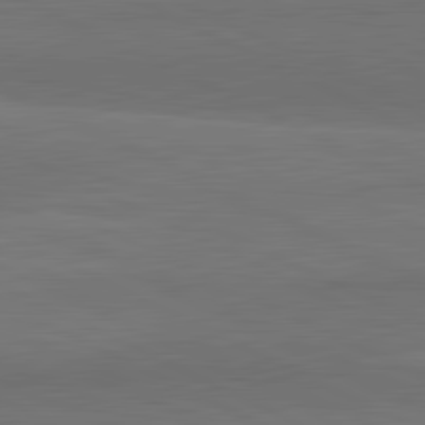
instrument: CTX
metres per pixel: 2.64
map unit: lApd
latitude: 82.2522
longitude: 159.0486
